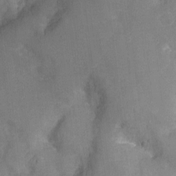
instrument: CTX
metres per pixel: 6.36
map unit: Nhu
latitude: -10.6519
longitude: -36.1011
